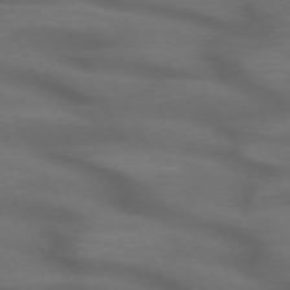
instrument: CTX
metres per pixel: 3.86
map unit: lApd
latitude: 71.8772
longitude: -50.4979
